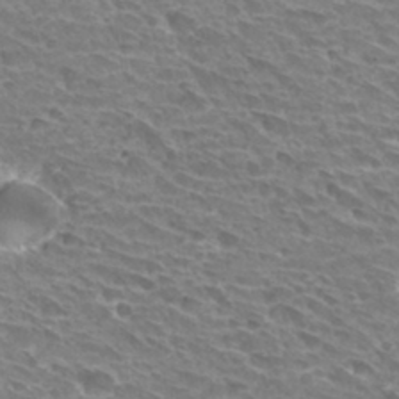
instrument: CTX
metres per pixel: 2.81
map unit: Hto
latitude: 30.9325
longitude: -41.9906
